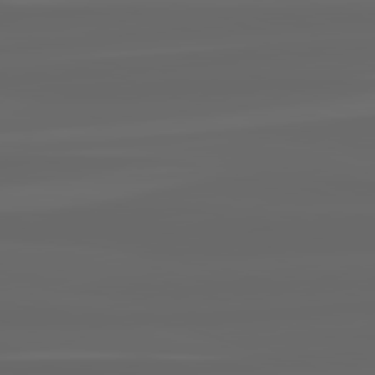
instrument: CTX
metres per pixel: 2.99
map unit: lApd
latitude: 82.4412
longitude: -169.5371
